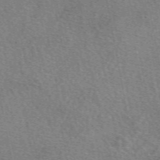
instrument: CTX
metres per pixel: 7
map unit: eAb
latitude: 50.5734
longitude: 115.7477
